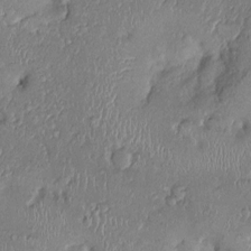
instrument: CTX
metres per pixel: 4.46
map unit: Ht
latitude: -0.3873
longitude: -13.5560
